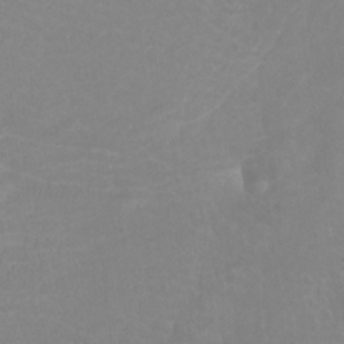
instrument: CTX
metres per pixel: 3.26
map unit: Ht
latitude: -2.6140
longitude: -17.8205
